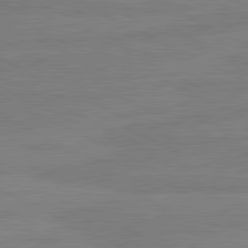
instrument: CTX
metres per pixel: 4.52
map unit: lApd
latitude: 81.6127
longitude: -176.6490
